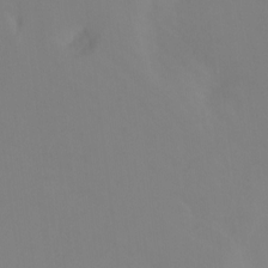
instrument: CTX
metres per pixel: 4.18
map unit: Ht
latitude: -12.1039
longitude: -47.7261
